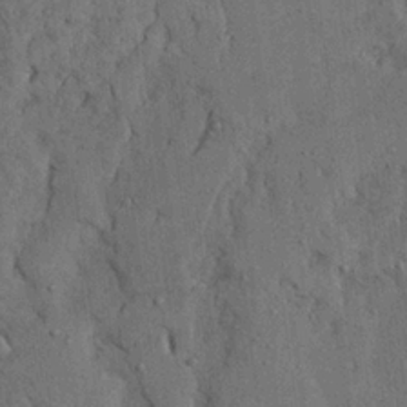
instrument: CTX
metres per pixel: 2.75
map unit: Ave
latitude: 23.8205
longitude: -133.6694
